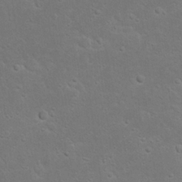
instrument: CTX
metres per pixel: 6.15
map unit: Nhu
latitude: 23.1025
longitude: -71.9150
